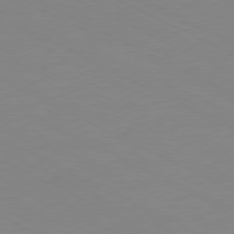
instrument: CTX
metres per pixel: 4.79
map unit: Ap
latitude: -80.7463
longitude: -94.2901
